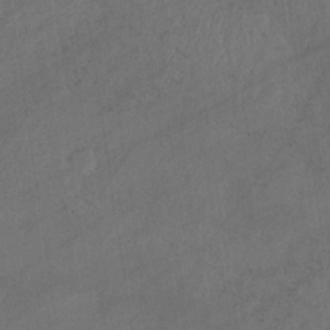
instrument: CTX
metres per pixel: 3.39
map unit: HNb
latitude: -32.1606
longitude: 63.7288
